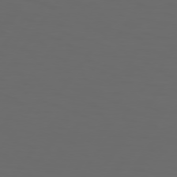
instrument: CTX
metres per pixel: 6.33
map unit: Hpe
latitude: 75.3104
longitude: -125.6505
